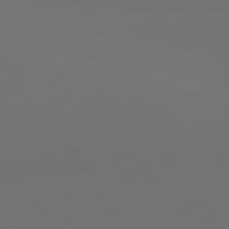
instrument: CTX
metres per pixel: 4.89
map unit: lApd
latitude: 81.6316
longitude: 146.9730
